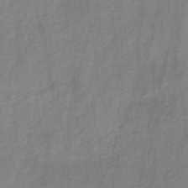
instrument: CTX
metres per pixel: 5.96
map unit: HNb
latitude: -31.5021
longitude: 63.4832
